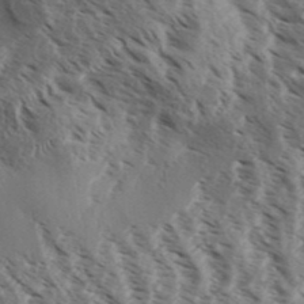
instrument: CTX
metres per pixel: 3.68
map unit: Aa
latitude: 32.2523
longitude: -139.1781
